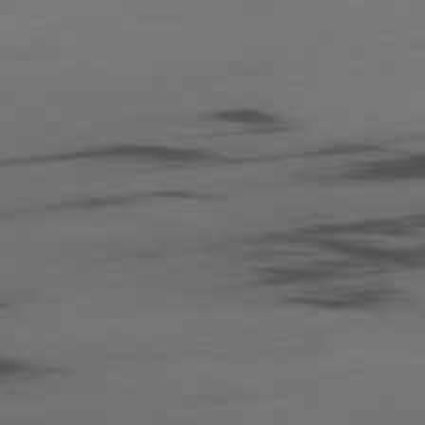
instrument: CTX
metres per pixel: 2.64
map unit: Ap
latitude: -80.7274
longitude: -95.3104
